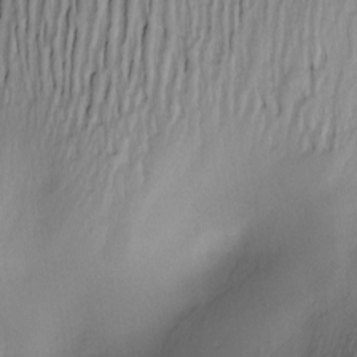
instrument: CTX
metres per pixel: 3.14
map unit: Nve
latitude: -23.0676
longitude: -138.0822
